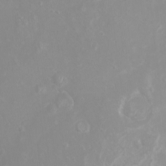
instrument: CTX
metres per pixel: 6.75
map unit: Nhu
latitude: -4.7274
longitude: -74.4979
